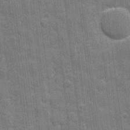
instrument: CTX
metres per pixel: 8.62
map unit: eHh
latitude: 7.4615
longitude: -74.4979
